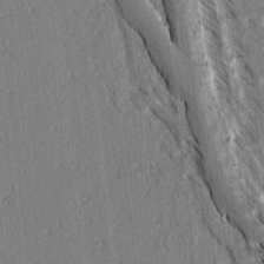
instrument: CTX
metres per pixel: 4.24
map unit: lAvf
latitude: 3.4426
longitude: -105.4238
